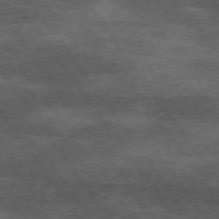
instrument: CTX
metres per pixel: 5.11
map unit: Hpe
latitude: 74.1389
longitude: -143.3293
